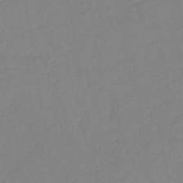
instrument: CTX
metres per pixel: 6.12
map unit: lHb
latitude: -41.7289
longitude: 74.6897
